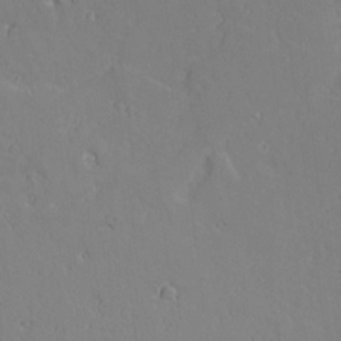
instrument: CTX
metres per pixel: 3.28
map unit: Aa
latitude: 10.1767
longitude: -129.5938
